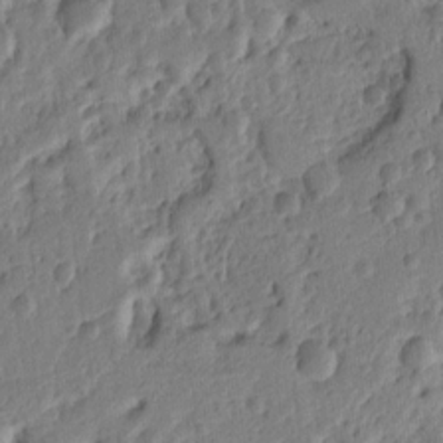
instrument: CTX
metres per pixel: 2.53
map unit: Ht
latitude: 10.2334
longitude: -76.4790
